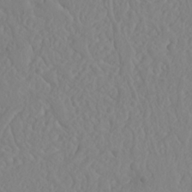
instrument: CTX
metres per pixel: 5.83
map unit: Nhu
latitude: 23.4615
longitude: -64.5357
